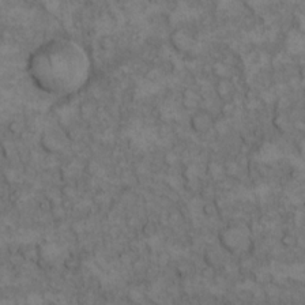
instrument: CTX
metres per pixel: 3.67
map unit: eHh
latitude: 13.8395
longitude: -64.6301
